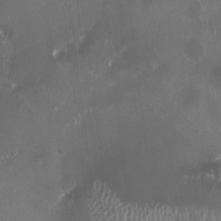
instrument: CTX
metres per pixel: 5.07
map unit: HNhu
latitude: 1.0269
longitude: -3.5938
